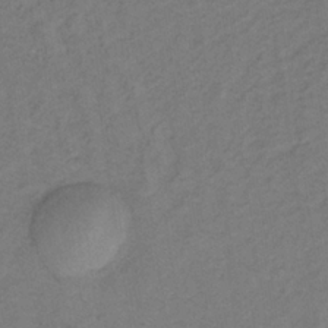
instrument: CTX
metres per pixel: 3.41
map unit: lHb
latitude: -32.9920
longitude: 65.0487
